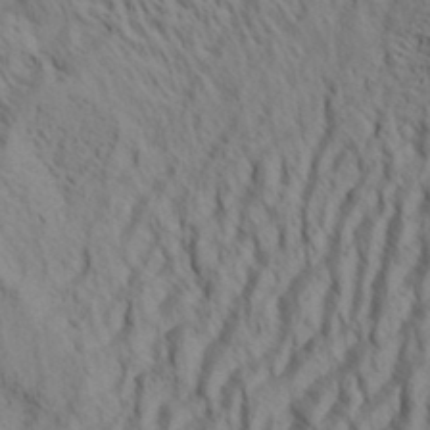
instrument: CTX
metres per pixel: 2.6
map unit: Aa
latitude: 34.3278
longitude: -137.5749
